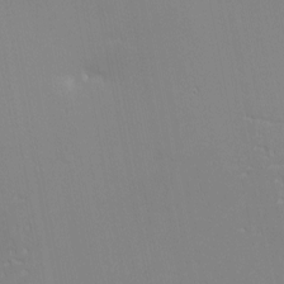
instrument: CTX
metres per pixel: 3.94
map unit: eHh
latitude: -3.1242
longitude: -81.2159
